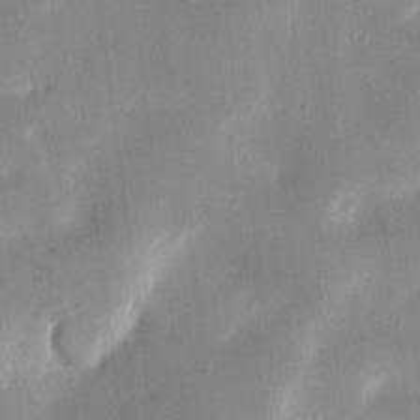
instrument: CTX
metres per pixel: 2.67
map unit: eHh
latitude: 10.6869
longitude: -69.4427
